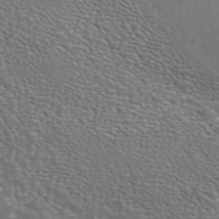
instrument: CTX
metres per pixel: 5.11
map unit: ANa
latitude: 44.7813
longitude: 28.7274
